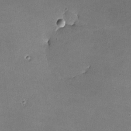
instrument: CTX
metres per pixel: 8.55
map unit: lHvf
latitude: -10.5007
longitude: -103.1025
